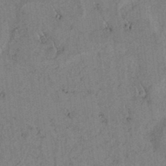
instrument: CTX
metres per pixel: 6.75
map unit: lAvf
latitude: 5.4237
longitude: 158.9352
